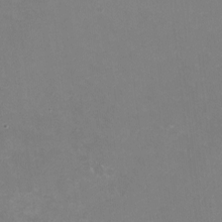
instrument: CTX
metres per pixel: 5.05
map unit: HNhu
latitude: -1.6722
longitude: -4.8002
